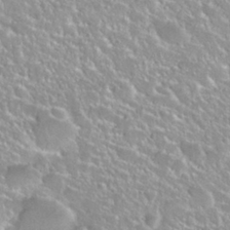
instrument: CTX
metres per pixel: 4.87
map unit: Nhu
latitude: 27.6316
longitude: -51.1214
